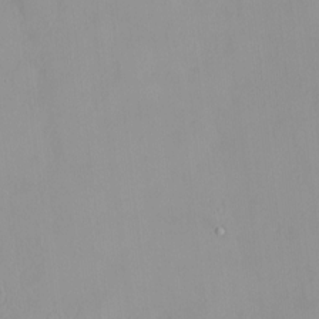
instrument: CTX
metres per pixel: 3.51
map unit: HNhu
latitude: 2.8191
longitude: 7.5588
